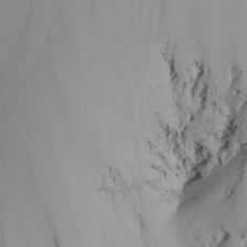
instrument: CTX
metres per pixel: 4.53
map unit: Nhu
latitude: -5.1620
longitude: -94.8380
